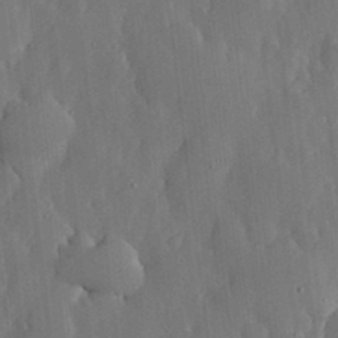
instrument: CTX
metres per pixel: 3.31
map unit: lHvf
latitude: 18.6868
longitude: -113.1781
